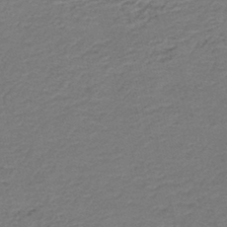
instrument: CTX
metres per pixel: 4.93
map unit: HNb
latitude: -43.1242
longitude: 50.4629
